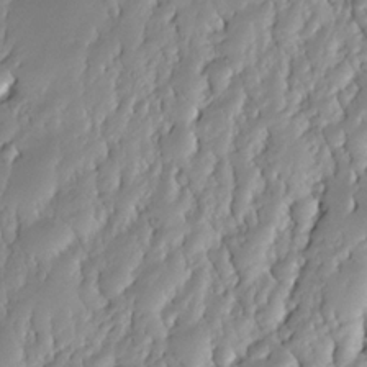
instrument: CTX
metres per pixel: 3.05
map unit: Nhe
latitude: -33.2565
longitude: -115.8583
